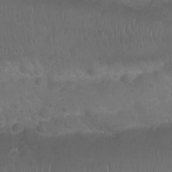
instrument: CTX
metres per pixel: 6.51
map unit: Nhu
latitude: 25.0458
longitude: -52.4412
